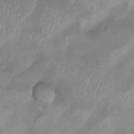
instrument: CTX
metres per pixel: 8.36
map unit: Htu
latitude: 3.3104
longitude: -22.0633
